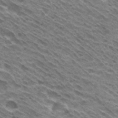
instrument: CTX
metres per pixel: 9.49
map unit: Hto
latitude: 30.3845
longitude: -45.2915
